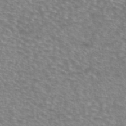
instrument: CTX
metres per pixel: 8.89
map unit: eAb
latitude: 44.7813
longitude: 106.4251
